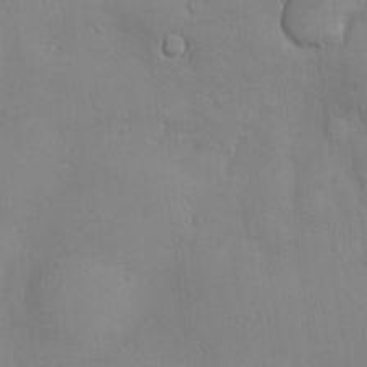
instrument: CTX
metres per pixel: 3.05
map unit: Hve
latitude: -11.0109
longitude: 173.9556
